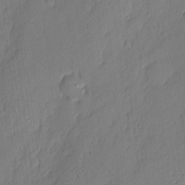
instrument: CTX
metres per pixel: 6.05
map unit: eHh
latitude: 3.8394
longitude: -76.4979
